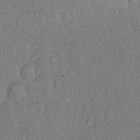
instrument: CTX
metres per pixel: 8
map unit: Hto
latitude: 15.7261
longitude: -57.6504
